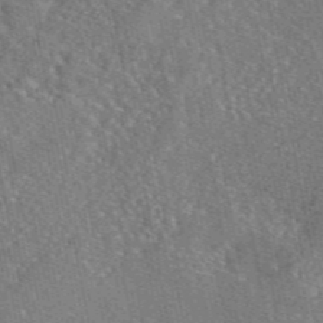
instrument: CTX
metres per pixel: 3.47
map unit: eAb
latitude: 46.5168
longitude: 107.0298
